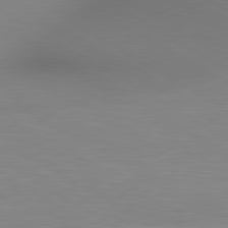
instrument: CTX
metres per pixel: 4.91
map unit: lApd
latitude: 80.3089
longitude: 133.3132
